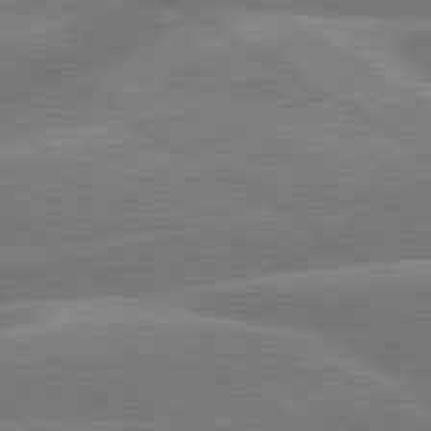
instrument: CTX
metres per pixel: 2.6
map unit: lApd
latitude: 79.9339
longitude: -133.0081
